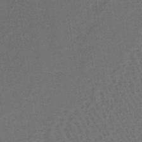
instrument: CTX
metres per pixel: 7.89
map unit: lHb
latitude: -39.6155
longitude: 59.4454
